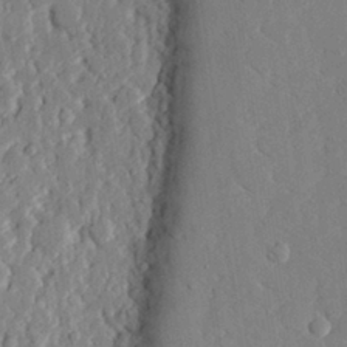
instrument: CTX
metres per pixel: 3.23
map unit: eHh
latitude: 28.7057
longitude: -79.8584
